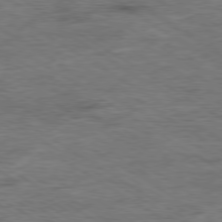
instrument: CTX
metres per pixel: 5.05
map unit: Ap
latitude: -80.0094
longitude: -78.2334
